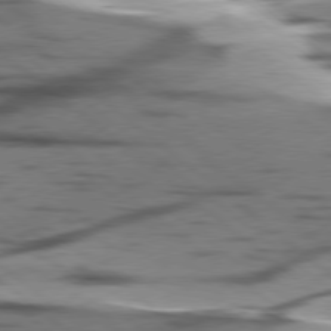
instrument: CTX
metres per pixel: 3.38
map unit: lApd
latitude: 78.4034
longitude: -50.3467
